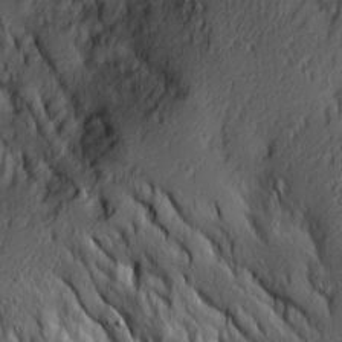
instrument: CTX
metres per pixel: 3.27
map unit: Ave
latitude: 13.9717
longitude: -132.7813
